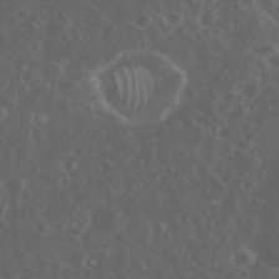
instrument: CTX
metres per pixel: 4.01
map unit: eHh
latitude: 34.6490
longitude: -59.4804
